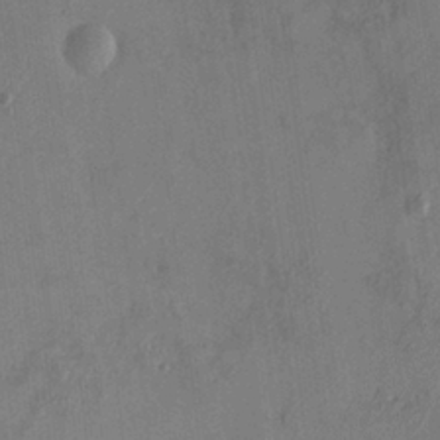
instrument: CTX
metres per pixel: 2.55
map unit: HNhu
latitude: 8.4790
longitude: -0.7624
